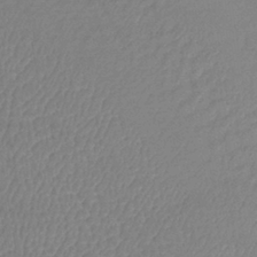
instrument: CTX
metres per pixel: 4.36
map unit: lHb
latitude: -36.4629
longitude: 69.2564
